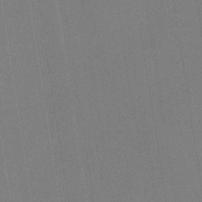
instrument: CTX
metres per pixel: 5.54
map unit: HNb
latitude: -35.4643
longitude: 54.9731
